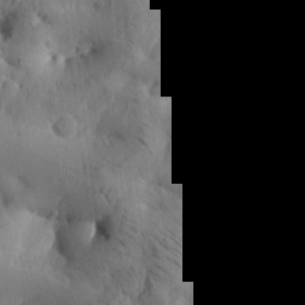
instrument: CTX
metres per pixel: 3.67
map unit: Htu
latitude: -3.2942
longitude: 170.9542
